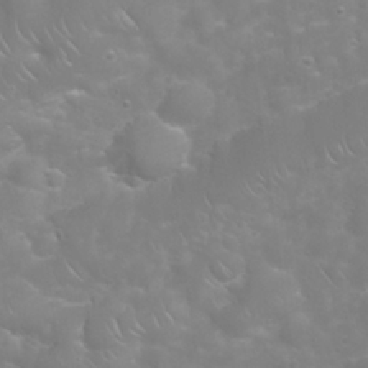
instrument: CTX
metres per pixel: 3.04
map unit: Nhu
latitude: 24.0255
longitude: -61.2348
